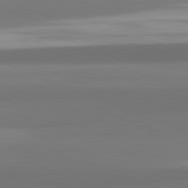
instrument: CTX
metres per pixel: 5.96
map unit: lApd
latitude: 82.0822
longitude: 170.8219
